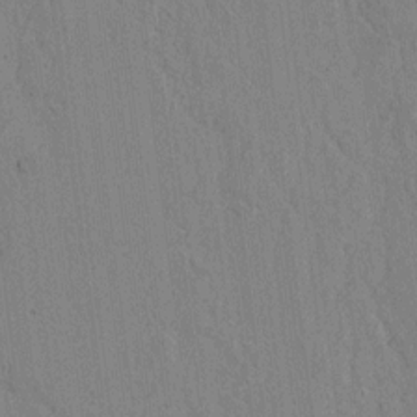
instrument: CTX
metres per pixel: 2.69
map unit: lAvf
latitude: 6.6490
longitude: 167.9556
